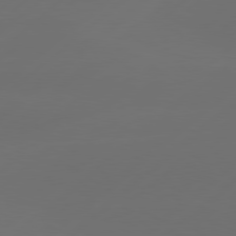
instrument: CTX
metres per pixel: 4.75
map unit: Hpe
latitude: 78.4412
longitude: -132.1767
